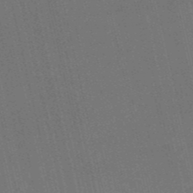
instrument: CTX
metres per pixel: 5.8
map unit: HNb
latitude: -52.1227
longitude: -41.0647
